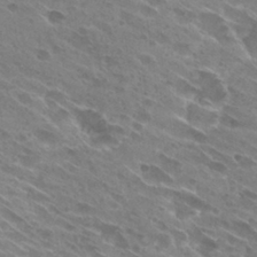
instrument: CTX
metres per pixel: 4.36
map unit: Hto
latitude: 28.8947
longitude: -44.0444
